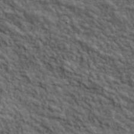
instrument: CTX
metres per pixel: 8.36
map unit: lHvf
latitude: 39.4804
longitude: -88.9136
